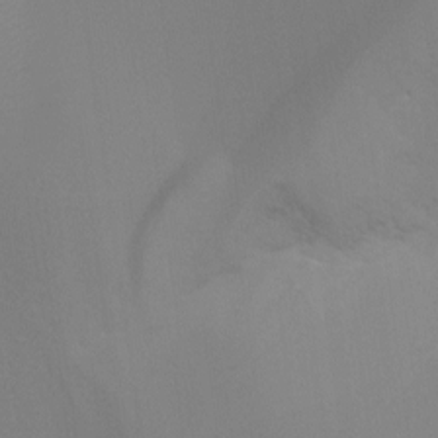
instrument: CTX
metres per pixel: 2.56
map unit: Ht
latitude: -16.5385
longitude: -46.8191
